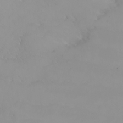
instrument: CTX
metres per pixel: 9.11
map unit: Nhu
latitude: -4.9730
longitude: -92.9324
